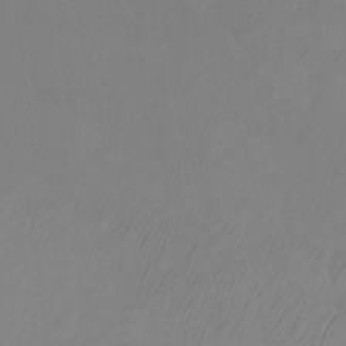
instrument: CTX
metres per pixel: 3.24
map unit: Ht
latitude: -14.5763
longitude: -53.1781
